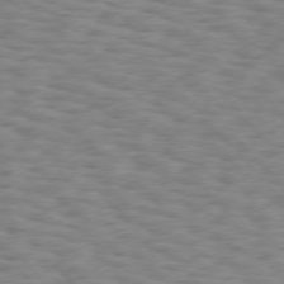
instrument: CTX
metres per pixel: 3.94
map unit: Hpe
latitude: 75.8583
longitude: -136.2523
